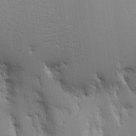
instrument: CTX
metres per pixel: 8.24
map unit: Aa
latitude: 17.9717
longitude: -142.5735
